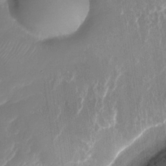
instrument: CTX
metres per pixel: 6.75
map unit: Nhu
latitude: -29.8800
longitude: -71.3859
